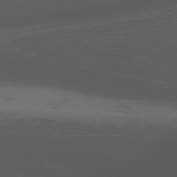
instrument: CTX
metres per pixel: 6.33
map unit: Ap
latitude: -76.5385
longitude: -67.7449
